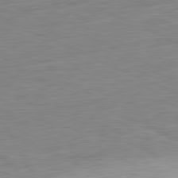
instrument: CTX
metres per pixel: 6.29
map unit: Ap
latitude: -81.5588
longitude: -74.9514
